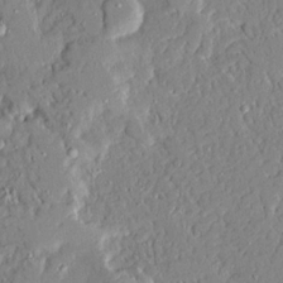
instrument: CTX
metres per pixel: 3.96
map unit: Ave
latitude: 21.8395
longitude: -128.6490
